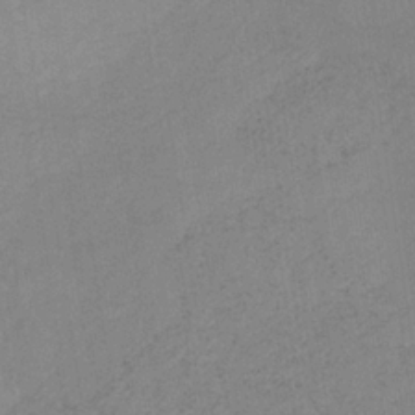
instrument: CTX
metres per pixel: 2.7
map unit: HNb
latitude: -33.6344
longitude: 63.5399
